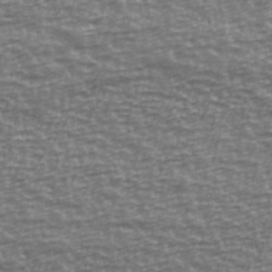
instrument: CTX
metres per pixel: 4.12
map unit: Ave
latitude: 40.6868
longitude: -114.1010
